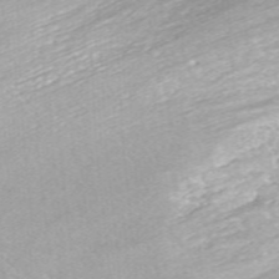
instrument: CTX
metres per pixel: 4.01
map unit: ANa
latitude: -41.6911
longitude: 103.9556
